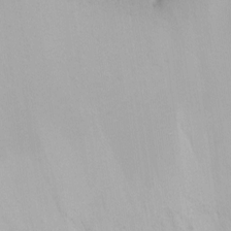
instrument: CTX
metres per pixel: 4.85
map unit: Ht
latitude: -6.4062
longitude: -30.3468
